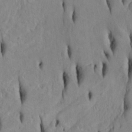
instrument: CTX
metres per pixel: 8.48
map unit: Htu
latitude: -4.9352
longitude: 151.4832
